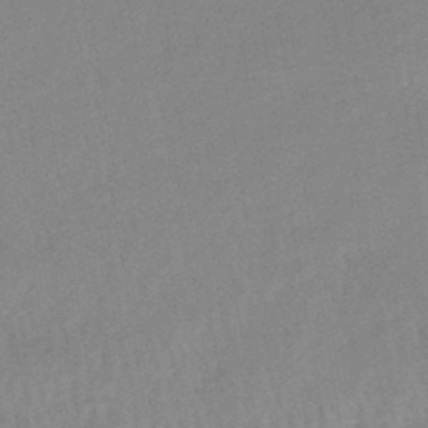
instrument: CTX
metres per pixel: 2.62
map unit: HNhu
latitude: -45.2376
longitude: 90.9164
